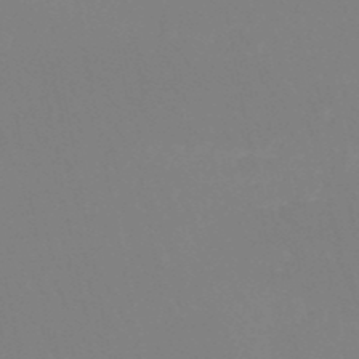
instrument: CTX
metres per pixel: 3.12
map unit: HNb
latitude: -50.7652
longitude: -53.4993
